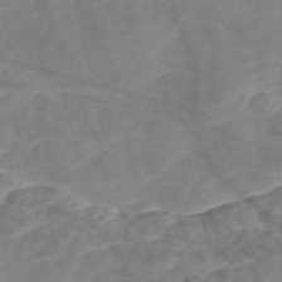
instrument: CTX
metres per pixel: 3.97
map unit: Nve
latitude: -57.2565
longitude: 50.6896
